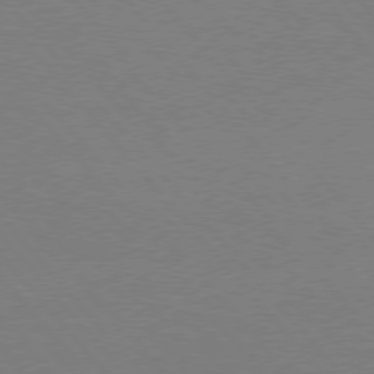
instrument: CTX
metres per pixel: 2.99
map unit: Hpe
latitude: 75.6316
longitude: -145.5938
